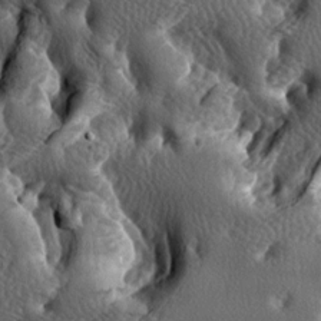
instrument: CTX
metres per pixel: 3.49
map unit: lAa
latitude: -6.7841
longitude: -125.0081
